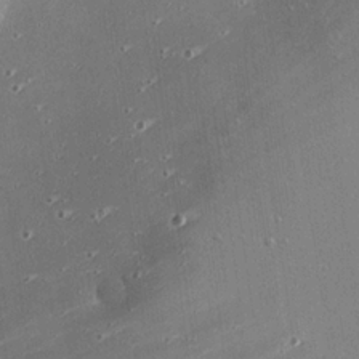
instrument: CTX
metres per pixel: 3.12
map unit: eHh
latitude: 24.6679
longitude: -89.5938
